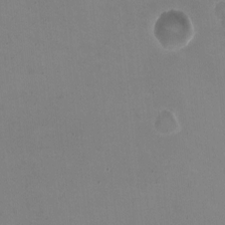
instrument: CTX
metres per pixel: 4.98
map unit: HNhu
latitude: -1.7856
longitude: -3.1592
